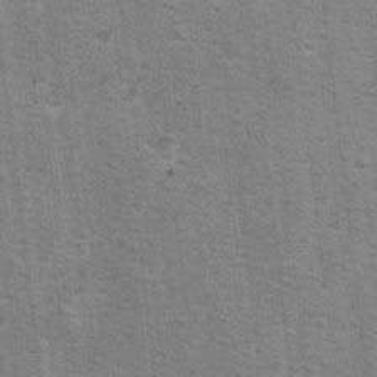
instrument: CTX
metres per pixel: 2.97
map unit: Ht
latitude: 8.1389
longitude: -36.7246
